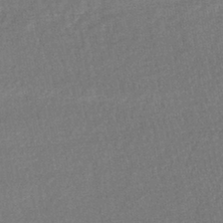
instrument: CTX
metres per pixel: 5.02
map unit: lHb
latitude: -41.6911
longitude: 66.7274
